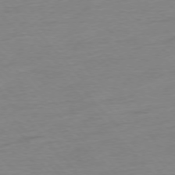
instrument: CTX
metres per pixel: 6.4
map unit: Hpe
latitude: -76.8786
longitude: -14.8947
